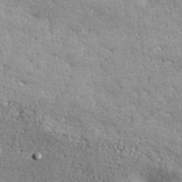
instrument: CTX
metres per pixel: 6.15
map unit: lHvf
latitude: 36.2901
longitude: -90.2334
